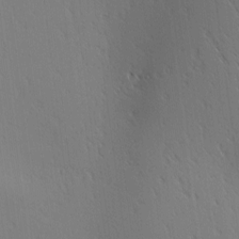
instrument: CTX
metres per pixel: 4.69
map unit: Ave
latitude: 1.7638
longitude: -115.4615
